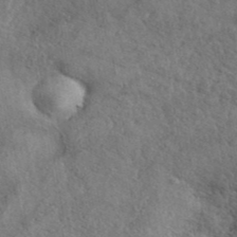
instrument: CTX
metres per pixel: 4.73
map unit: eAb
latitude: 40.0255
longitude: 107.8989
